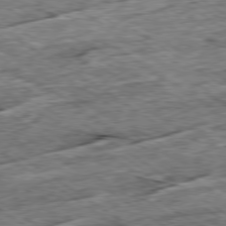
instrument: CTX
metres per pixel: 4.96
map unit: Ap
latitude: -79.5966
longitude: -85.2726
